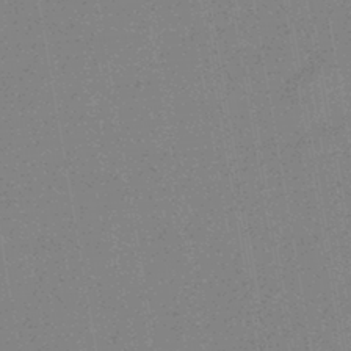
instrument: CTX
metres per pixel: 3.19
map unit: HNhu
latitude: -43.0675
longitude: 99.1620
